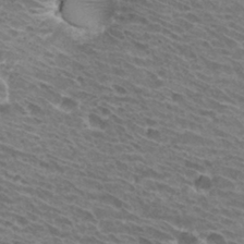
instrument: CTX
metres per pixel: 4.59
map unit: Hto
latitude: 31.6883
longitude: -42.5546
